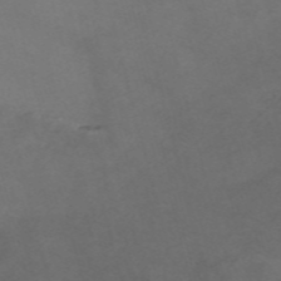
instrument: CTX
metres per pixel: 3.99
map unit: Nve
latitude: -58.2928
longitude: 59.2942
